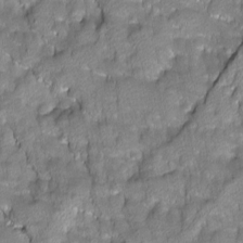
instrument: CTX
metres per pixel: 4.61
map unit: Ave
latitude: -11.0864
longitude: -118.3467
